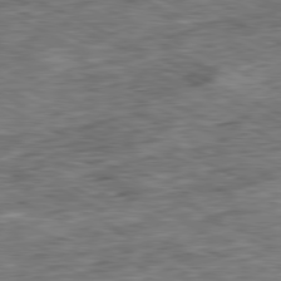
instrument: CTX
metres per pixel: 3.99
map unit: Ap
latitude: -81.0298
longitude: -88.2145
